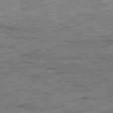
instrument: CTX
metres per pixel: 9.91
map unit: Ap
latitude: -79.5966
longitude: -84.1389
